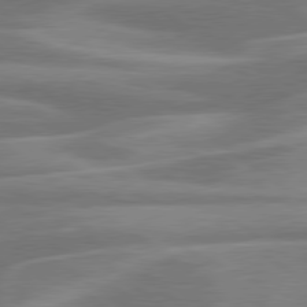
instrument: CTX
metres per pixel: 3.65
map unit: lApd
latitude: 79.6694
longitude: -126.2523
